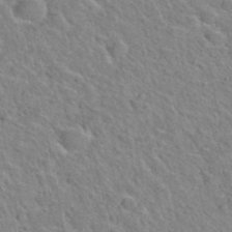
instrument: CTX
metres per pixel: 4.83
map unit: Hto
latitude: 35.8961
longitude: -49.3482
